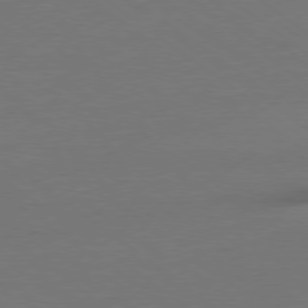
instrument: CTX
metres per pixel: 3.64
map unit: Ap
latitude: -78.9541
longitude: -55.7638
